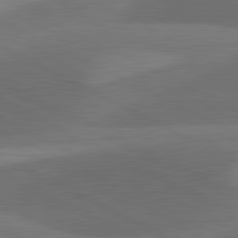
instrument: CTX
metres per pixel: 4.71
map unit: lApd
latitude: 81.4048
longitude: 127.5777
